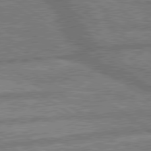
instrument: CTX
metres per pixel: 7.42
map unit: lApd
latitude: 79.8584
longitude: -169.4427
